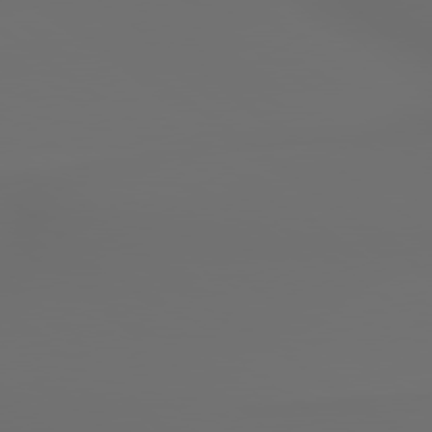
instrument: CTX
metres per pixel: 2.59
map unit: lApd
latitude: 79.4994
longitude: 177.0486
